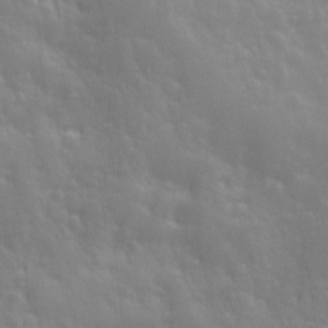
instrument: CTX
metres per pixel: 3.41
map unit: Ave
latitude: 12.8758
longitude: -104.2334
